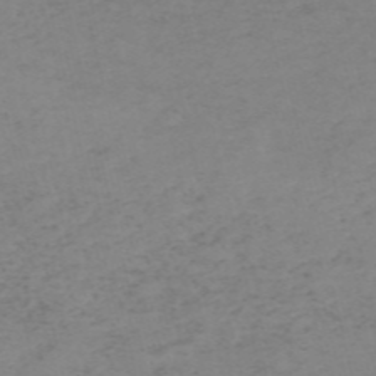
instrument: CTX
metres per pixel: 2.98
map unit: HNb
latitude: -55.6533
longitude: -46.8569
